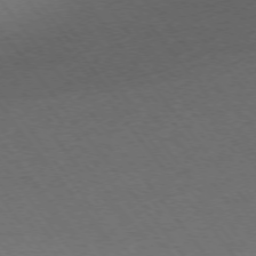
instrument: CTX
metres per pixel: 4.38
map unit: Ap
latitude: -75.8423
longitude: -64.4412
